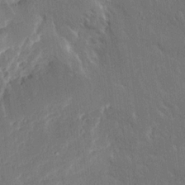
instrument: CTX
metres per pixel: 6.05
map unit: Ave
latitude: 15.6316
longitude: -138.8191
